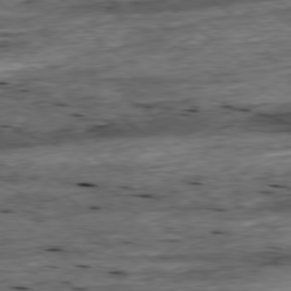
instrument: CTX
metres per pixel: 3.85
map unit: Ap
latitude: -78.6518
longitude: -87.8205
